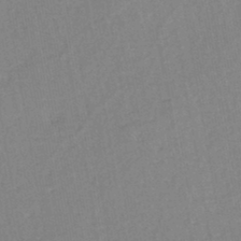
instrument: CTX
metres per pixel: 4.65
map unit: eHh
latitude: -45.0486
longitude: -28.8758
